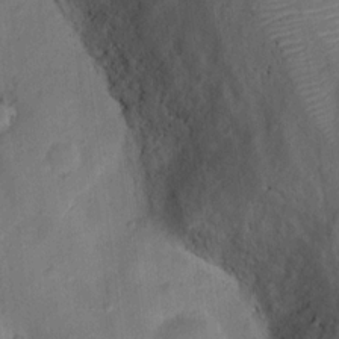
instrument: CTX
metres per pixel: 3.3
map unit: Ht
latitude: 12.3090
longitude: -40.3845
